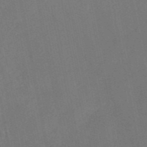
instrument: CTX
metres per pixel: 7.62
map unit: HNb
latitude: -52.5195
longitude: -50.1577
